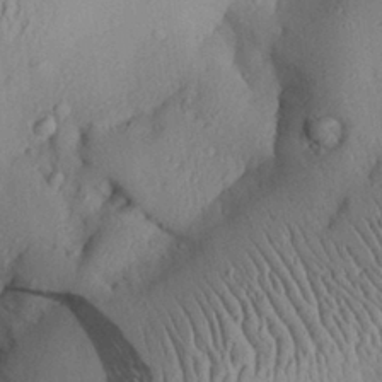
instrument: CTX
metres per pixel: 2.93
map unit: Aa
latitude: 29.0647
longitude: -135.3103
